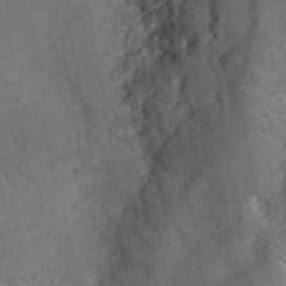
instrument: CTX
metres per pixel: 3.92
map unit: Nhu
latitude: 24.1388
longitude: -73.0081
